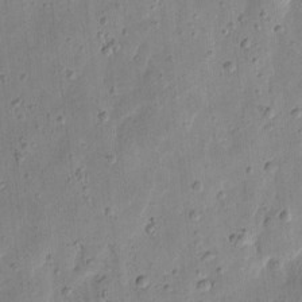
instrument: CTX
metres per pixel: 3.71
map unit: eHh
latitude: 8.3656
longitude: -72.1389
